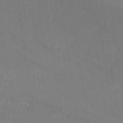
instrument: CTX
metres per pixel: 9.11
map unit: Aa
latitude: 33.6883
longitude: -133.9906
